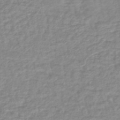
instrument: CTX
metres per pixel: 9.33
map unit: lHb
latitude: -40.1606
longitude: 72.0661
